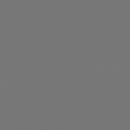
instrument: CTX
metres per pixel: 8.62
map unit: Hpe
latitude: 77.9339
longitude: -141.4237
